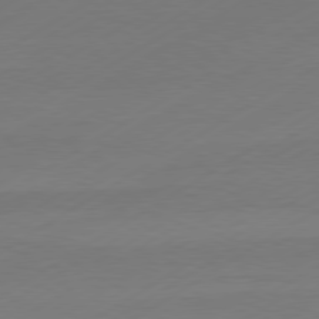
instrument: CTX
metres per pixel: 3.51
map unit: Hpe
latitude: -80.9542
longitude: 14.9353
